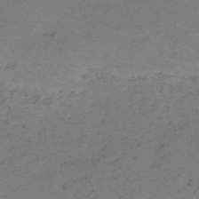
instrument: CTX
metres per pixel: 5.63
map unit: HNb
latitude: -50.6140
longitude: -54.0822
